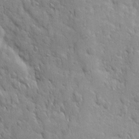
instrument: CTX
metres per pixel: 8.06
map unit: Ave
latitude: 10.0822
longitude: -103.7260
